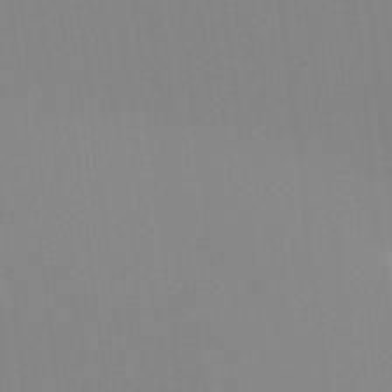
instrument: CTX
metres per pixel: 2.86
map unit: Hto
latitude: -8.2928
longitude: -48.3845
